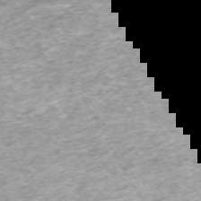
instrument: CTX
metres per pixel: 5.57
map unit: Hpe
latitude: -70.6708
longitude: 13.8045
